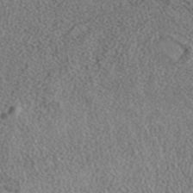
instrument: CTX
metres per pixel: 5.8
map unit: ANa
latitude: 35.9717
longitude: 14.8975
